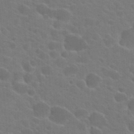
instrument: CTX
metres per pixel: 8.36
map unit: Hto
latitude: 23.1025
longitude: -36.8947
